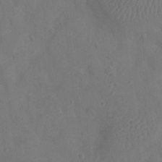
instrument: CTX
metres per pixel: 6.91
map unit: Ht
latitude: -11.9745
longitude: -21.2726
